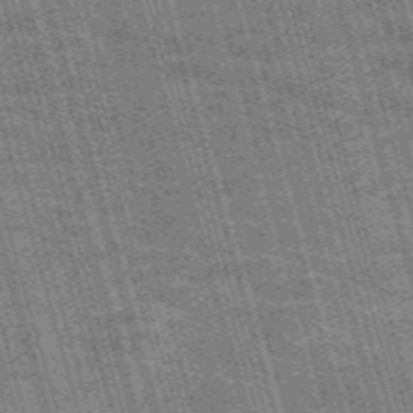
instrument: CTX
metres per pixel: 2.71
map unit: Nve
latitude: -59.4265
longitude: 62.2361
